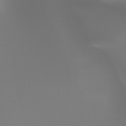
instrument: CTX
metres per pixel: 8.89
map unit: HNhu
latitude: -47.5588
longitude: 30.2739
